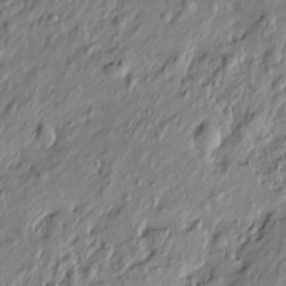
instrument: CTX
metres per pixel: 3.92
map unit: Htu
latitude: -6.9541
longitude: 178.0661
